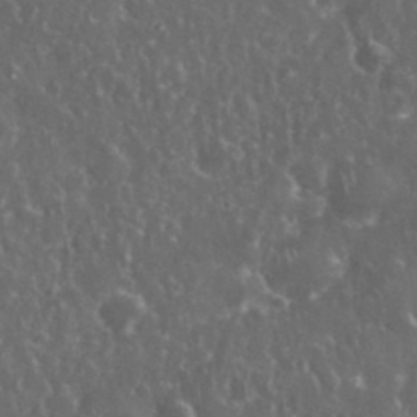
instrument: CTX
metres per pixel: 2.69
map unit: eHh
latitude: 33.5371
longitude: -62.4601
